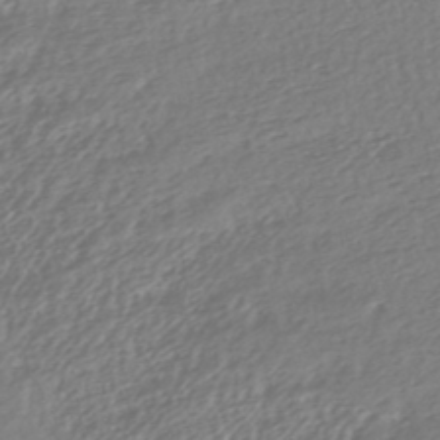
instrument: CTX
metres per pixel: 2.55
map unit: lHb
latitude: -42.9352
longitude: 70.9542
